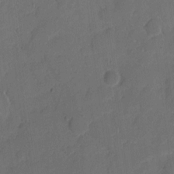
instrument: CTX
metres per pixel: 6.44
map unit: eHh
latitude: 5.7261
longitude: -65.4426
